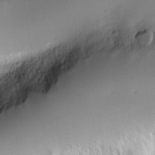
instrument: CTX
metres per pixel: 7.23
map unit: Nve
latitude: -8.8030
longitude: 173.3509
